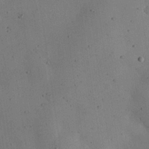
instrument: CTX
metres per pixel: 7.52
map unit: eHh
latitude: 25.0458
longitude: -71.7638
